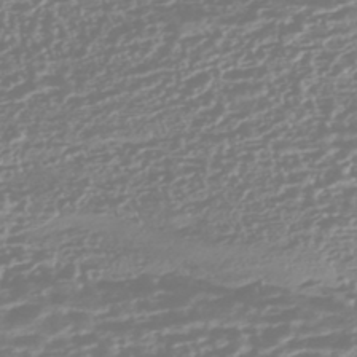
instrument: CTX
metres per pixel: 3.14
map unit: HNhu
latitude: -44.7085
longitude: 100.8219
